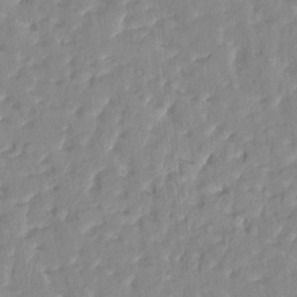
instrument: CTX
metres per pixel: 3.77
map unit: HNhu
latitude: 4.8947
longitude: 9.9556
